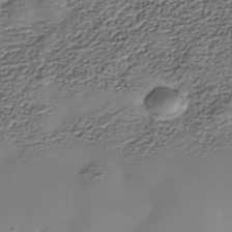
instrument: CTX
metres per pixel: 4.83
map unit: Nhe
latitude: -38.8597
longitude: -117.1214
